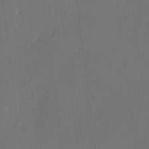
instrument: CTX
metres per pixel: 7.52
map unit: eHh
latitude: 5.6694
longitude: -68.6491
